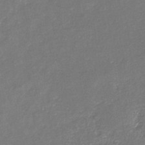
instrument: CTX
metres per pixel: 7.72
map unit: eHb
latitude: -33.8234
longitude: 73.4832
